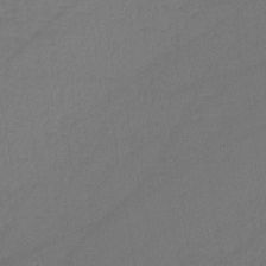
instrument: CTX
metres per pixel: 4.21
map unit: lHb
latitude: -38.5952
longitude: 69.1809
